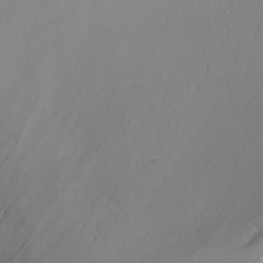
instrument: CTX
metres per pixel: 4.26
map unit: Ht
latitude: -16.0094
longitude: -49.5371
